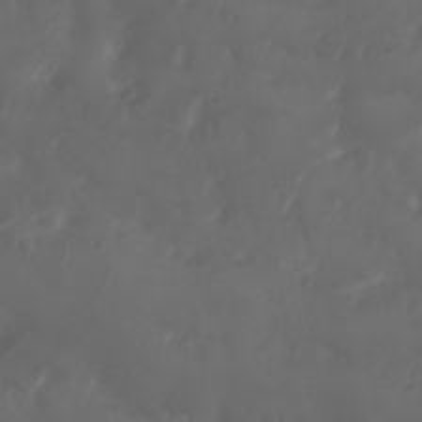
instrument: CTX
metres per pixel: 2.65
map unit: Nhu
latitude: 25.6127
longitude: -62.4412
